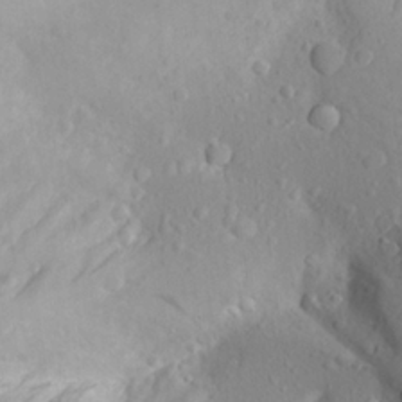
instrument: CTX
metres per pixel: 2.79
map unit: Aa
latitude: 22.8569
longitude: -145.7072
